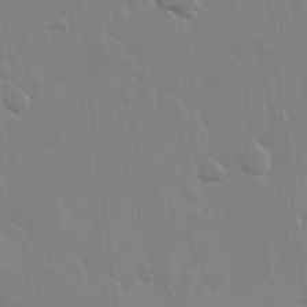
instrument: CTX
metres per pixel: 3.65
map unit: Hve
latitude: 22.3845
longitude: 148.7841
